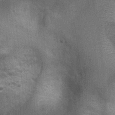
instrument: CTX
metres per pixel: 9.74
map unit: Ht
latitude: 3.7638
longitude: -19.4048
